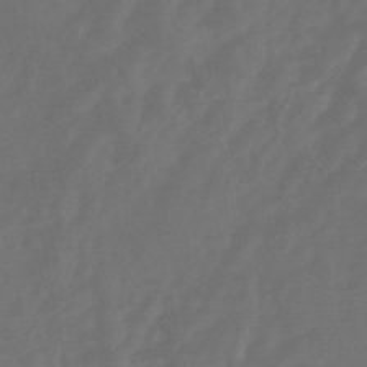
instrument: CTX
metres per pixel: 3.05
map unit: HNhu
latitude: -46.5007
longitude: 91.6533
